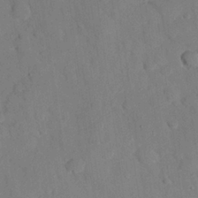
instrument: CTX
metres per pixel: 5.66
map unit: eHh
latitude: 26.8569
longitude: -79.6505
